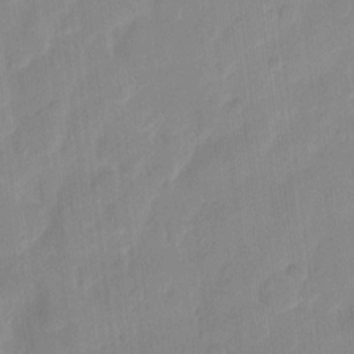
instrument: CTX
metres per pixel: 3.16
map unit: eHh
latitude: 9.8206
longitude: -65.4426
